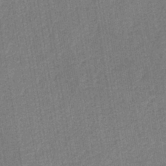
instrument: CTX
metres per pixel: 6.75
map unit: HNb
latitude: -38.3684
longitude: 54.8030
